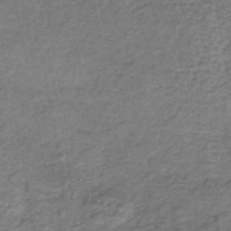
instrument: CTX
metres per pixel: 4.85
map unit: lHb
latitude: -37.3131
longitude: 60.4251
